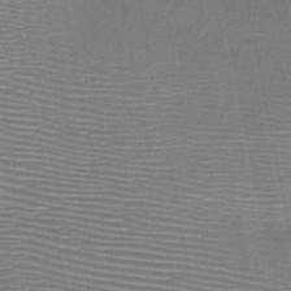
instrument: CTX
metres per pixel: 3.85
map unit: HNb
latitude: -48.0283
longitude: -42.1767
